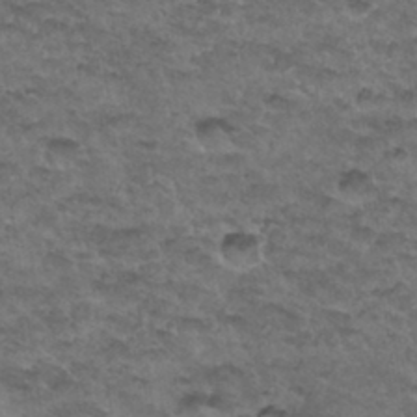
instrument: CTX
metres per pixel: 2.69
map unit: Hto
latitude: 32.7057
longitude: -48.6302
